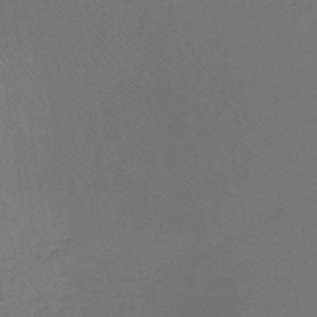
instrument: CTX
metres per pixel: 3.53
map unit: lHb
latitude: -43.5399
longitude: 59.0297
